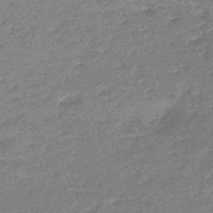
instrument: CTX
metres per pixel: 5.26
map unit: HNb
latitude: -48.1795
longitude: -39.1025
